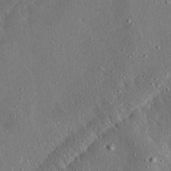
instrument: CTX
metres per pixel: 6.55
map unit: Ave
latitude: 17.1781
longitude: -139.4615
